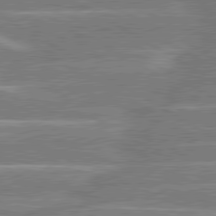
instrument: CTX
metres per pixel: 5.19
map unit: lApd
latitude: 80.4790
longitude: -131.0459
